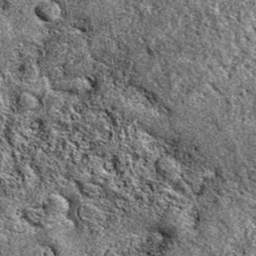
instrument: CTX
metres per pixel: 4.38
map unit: eAb
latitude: 38.5546
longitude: 111.1053
